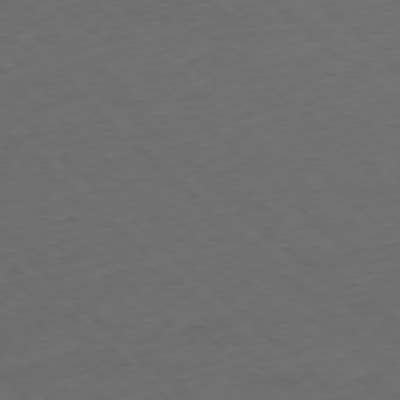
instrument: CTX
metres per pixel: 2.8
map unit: Ap
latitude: -77.6911
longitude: -91.9906
